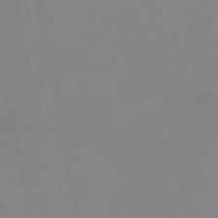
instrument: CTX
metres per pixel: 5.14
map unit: eHb
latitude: -37.0864
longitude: 74.7841
